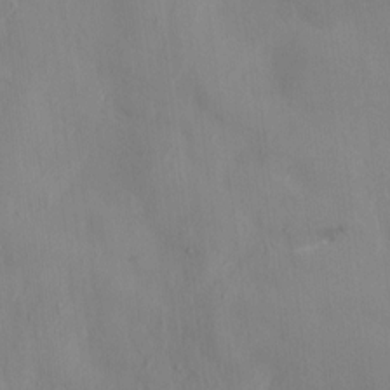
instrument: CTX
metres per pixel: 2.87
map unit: HNhu
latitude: 4.8380
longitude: -4.3467
